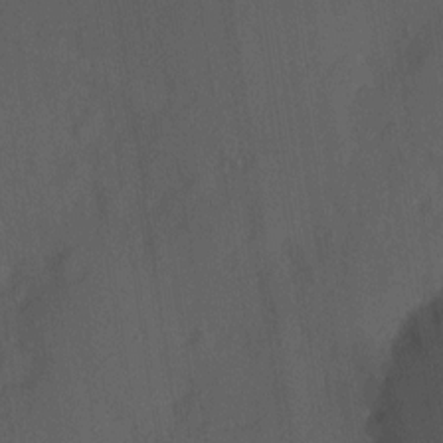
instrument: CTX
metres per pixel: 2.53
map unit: Hve
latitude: 12.8947
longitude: -89.8206
